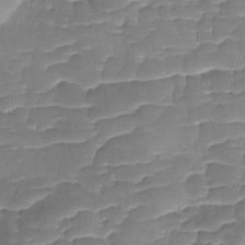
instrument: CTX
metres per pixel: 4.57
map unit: Ave
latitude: -8.9164
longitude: -122.6868
